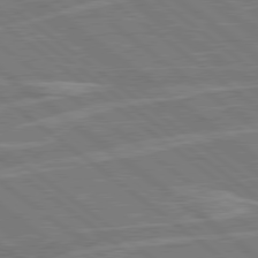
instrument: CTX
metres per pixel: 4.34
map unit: Hpe
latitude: 78.8191
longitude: -129.4048
